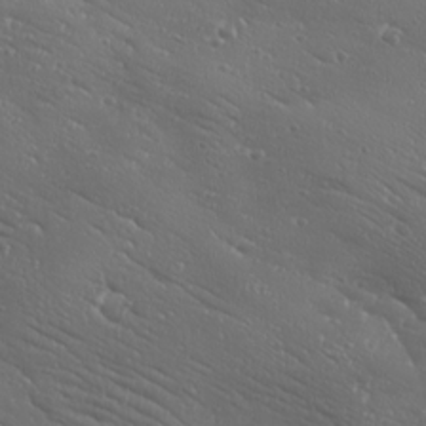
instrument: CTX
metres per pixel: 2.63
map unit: Ave
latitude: 19.0458
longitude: -137.8584
